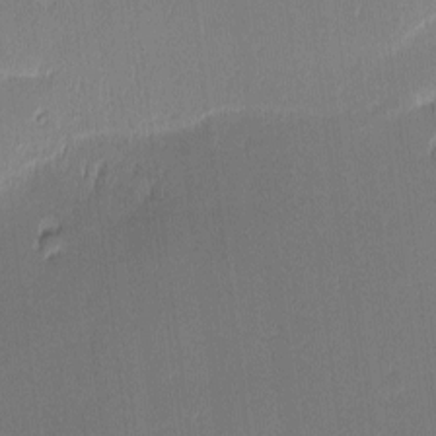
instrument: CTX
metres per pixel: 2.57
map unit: eHh
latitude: -3.4454
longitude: -83.1592
